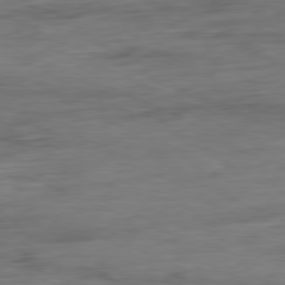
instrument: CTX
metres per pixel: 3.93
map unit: Ap
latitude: -80.5385
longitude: -91.8583
